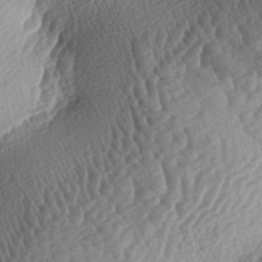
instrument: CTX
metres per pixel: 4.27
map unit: lAa
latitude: -3.8989
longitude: -127.9339
